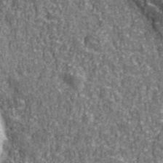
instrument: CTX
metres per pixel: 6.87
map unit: eHh
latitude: 43.2159
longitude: -91.1592
